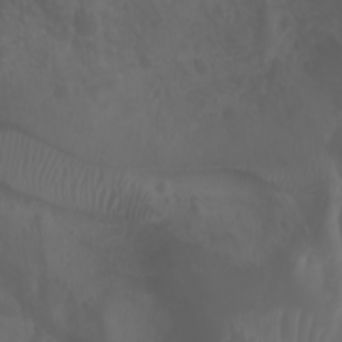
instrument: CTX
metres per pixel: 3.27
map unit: Htu
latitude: -1.4455
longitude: -76.9513
